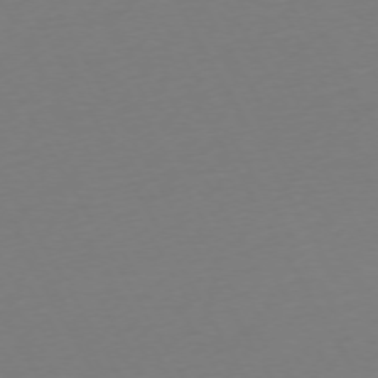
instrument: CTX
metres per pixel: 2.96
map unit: Ap
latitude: -74.2173
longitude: -69.0648
